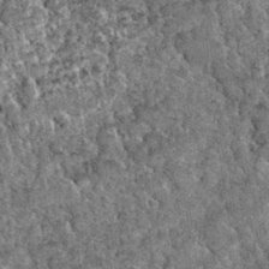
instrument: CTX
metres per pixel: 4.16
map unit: Hto
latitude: 34.8947
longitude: -52.1389
